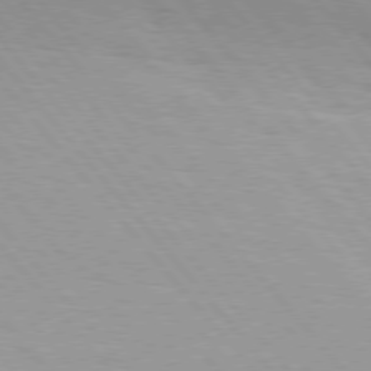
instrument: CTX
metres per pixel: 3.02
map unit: Hpe
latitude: 76.1389
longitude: -153.3293
